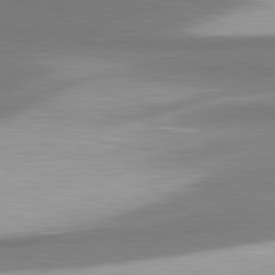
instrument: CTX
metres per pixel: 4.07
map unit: lApd
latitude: 81.4615
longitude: 167.7289
